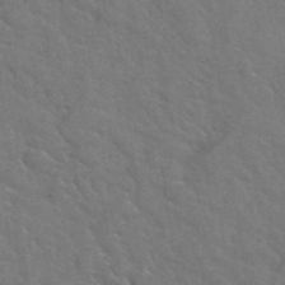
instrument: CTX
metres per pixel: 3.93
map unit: Hto
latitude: 38.8191
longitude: -43.9906
